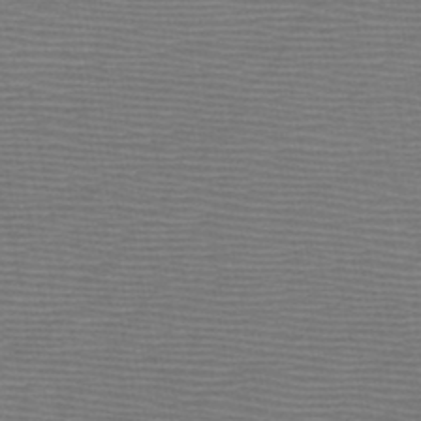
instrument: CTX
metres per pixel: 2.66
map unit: HNb
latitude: -46.8786
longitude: -40.5923
